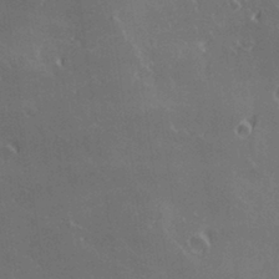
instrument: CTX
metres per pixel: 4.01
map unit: Hve
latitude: 28.4979
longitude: 145.6533
